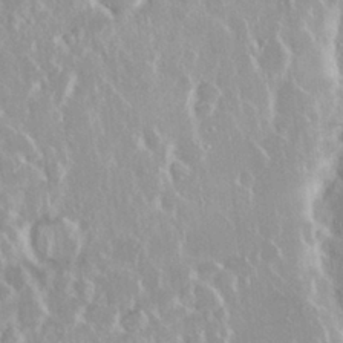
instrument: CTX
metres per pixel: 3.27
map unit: Nhu
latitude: 29.2348
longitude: -61.1025
